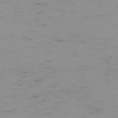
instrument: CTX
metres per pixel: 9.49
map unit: Hpe
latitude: -74.2929
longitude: 7.3509
